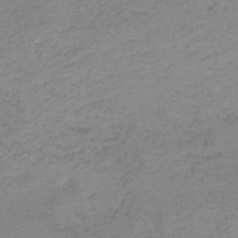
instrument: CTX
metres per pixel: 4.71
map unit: HNb
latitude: -51.4832
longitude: -52.8569
